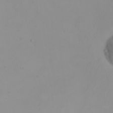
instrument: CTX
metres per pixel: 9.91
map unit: eHh
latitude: 21.7261
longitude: -64.6113
